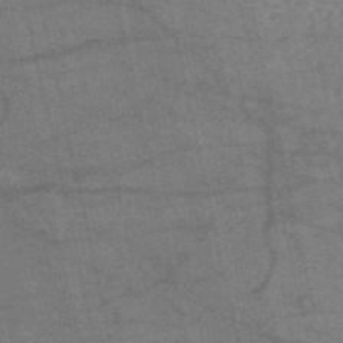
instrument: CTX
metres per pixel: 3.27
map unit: HNb
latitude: -53.9367
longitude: -46.0822
